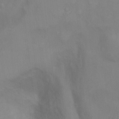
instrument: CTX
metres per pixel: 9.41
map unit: Ht
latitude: 10.1767
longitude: -40.4978
